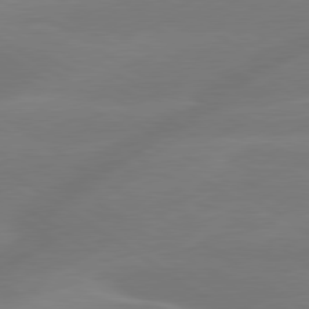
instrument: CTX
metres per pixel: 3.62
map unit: lApd
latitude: 79.6883
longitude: -142.5735
